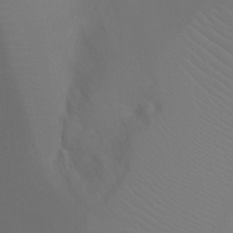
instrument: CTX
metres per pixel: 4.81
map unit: Ht
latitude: -9.3132
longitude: -32.4790
